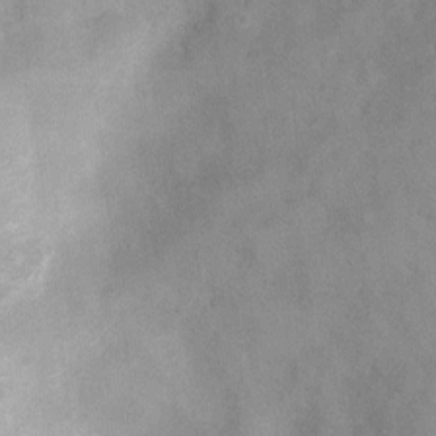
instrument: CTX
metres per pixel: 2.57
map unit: Nhu
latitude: 0.4979
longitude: -18.1200
